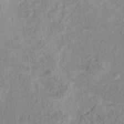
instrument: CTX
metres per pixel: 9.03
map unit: Hto
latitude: 12.9514
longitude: -37.5371
